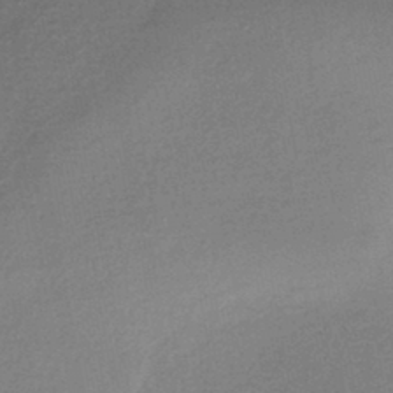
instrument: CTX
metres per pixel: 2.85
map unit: HNhu
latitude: -43.7099
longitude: 95.1242
